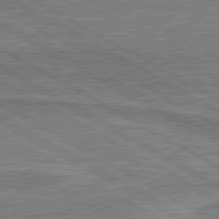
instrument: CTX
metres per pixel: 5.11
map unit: lApd
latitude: 80.7246
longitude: 144.8030
